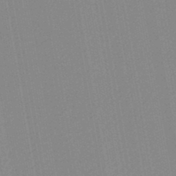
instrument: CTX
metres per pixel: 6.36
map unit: lHb
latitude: -46.3306
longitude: 72.8030
